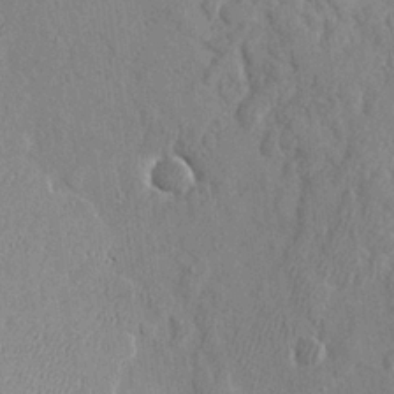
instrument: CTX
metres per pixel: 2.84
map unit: Aa
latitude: 23.7450
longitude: -128.0444
